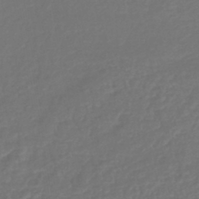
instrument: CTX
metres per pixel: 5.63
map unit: lHb
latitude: -43.4643
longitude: 81.2187
